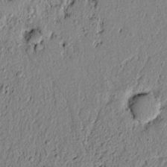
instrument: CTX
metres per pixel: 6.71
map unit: lAvf
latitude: 6.6679
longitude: 165.1243
